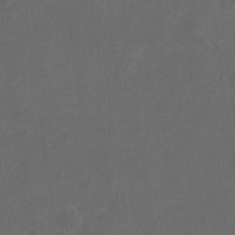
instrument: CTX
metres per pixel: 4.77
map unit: eHh
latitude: 19.8205
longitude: -64.7435
